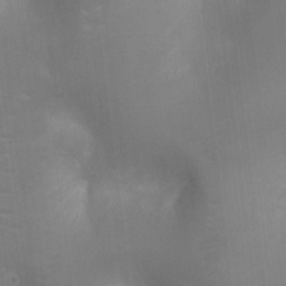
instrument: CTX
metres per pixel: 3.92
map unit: Ht
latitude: -3.1242
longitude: -16.2712
